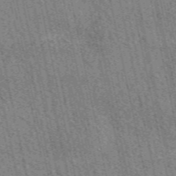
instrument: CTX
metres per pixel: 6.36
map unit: eAb
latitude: 51.4804
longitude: 114.4062
